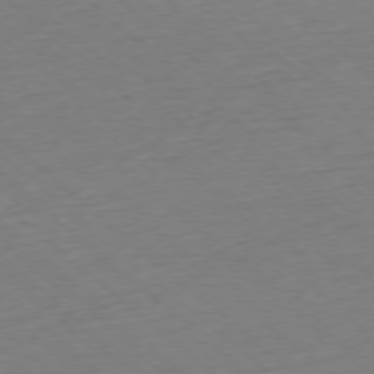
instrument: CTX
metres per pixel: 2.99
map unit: Hpe
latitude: -78.0661
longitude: 14.5385
